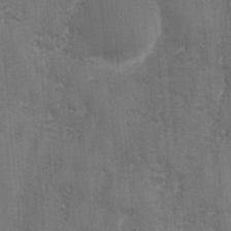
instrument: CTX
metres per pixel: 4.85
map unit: Ave
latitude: -7.0297
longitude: -120.2145
